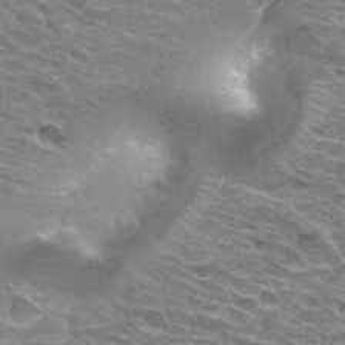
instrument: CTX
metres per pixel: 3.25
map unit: Hto
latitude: 31.8206
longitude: -42.1767
